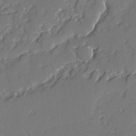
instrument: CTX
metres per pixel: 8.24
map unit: lAvf
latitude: -3.1809
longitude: -107.7450
